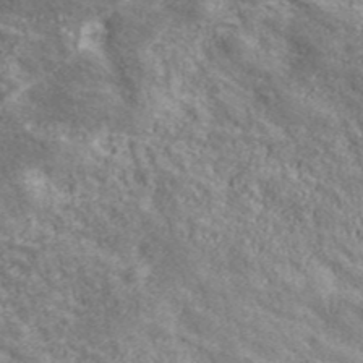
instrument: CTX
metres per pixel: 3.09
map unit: eHh
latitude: 43.6694
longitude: -88.8002
